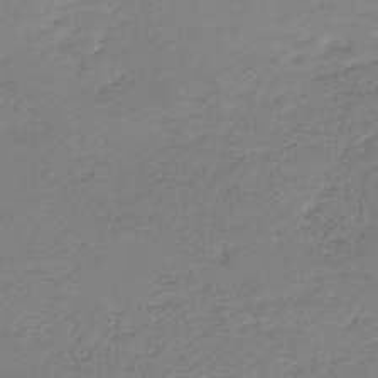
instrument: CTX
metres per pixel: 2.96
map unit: HNb
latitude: -40.9919
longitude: 50.3684
